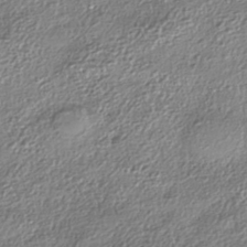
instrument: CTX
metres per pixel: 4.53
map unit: eHh
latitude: -42.2928
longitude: 123.0298
